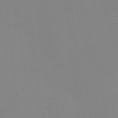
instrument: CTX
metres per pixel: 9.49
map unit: eHh
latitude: -6.5951
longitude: -83.1214
